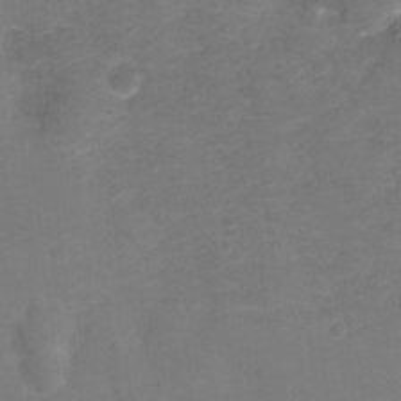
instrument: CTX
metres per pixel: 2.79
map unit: Hto
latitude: -0.6897
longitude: -34.5923
